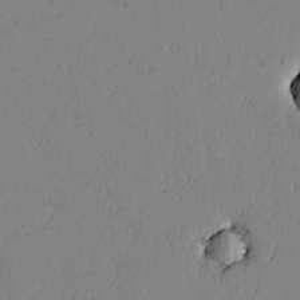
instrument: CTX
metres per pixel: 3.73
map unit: lAvf
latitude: -2.2928
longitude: -106.1578
